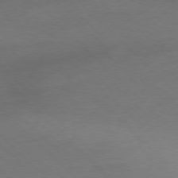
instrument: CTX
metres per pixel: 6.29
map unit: Ap
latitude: -77.2754
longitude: -64.8569
